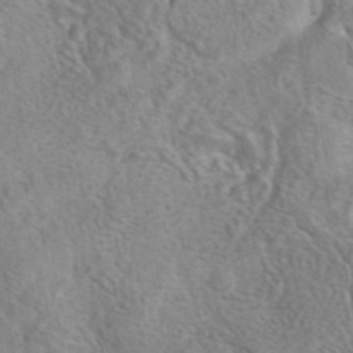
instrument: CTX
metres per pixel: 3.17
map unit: eAb
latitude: 41.4993
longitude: 105.1620
